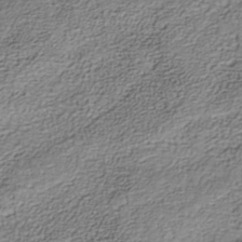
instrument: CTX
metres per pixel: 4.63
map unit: Nhe
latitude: -40.3495
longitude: -110.6302
